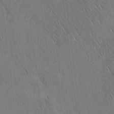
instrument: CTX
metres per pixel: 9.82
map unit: Nhu
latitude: -5.3698
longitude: -151.4048
